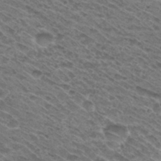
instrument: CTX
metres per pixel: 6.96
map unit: Hto
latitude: 31.2537
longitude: -46.8380
